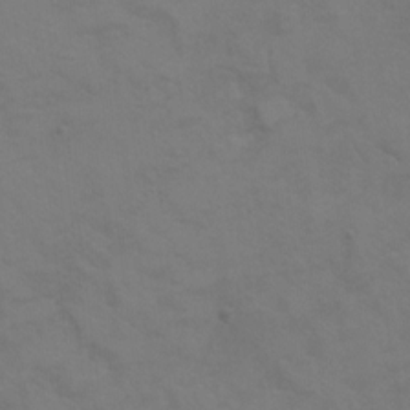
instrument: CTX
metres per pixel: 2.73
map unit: Hto
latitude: 6.1200
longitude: -35.5371
